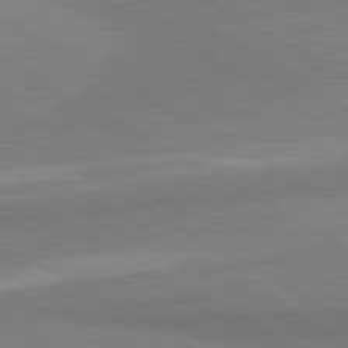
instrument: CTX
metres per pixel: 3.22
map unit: lApd
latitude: 80.7813
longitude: -178.8569
